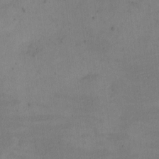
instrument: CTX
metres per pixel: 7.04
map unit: eHh
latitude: -2.4817
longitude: -73.8584
